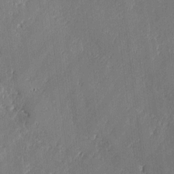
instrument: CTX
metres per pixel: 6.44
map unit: lAvf
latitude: -0.8219
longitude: -107.5182
